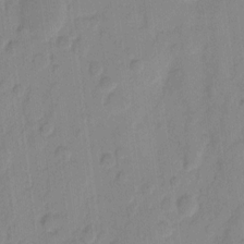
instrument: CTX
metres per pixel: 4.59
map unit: eHh
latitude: 9.7261
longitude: -65.5371
